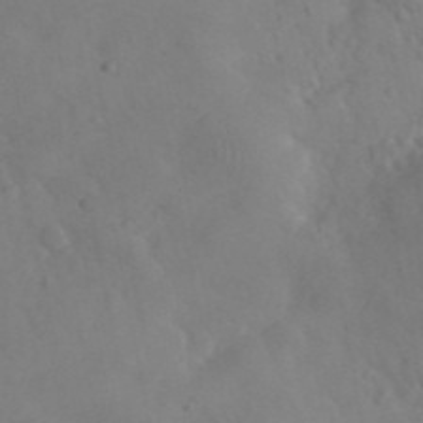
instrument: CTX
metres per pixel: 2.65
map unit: eHh
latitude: 25.5182
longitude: -66.8946
